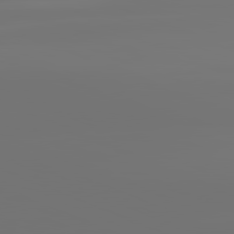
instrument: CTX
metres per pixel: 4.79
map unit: lApd
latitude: 81.8961
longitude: -153.0270
